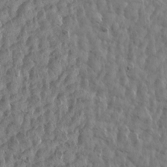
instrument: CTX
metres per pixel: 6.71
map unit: Aa
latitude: 14.3468
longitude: -141.8205
